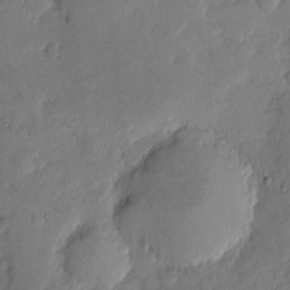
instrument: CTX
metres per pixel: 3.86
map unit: eHh
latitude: 4.1956
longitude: -71.2159
